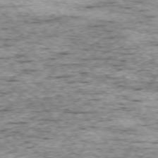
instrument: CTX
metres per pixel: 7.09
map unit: Ap
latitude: -75.0865
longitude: -87.7072
